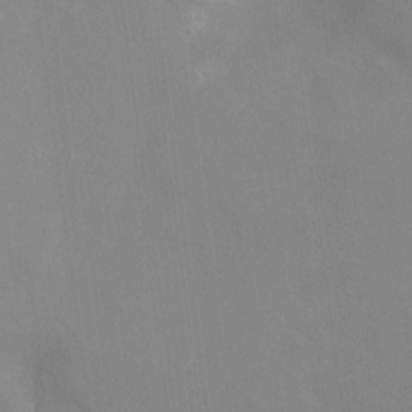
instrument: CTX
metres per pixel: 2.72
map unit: Ht
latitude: -13.6344
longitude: -58.7057
